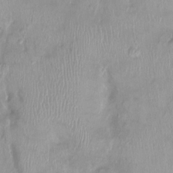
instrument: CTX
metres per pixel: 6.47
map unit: Nhu
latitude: 0.4034
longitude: -15.2915
